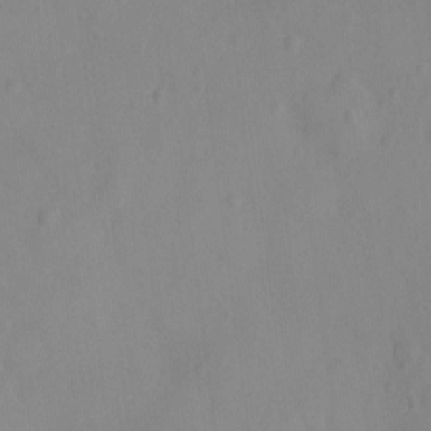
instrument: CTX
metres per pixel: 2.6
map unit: Ht
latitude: -8.9353
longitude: -21.8773
